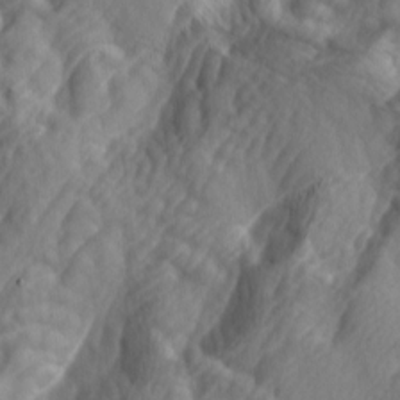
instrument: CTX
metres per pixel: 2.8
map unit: lAa
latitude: -5.0864
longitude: -123.4426
